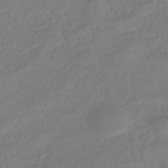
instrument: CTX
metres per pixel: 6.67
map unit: HNhu
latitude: -41.2754
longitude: 93.0486
